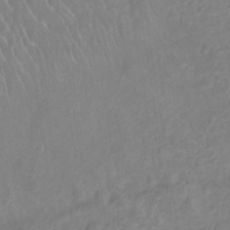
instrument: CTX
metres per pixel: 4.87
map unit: Ht
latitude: -0.9920
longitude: -32.9703
